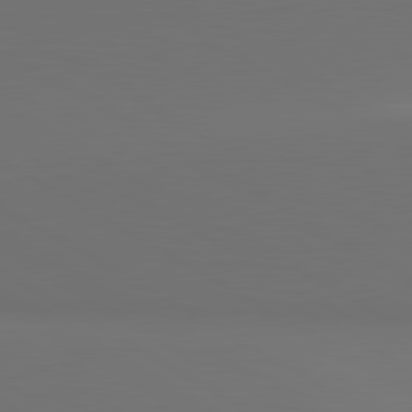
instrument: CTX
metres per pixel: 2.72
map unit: lApd
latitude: 81.4048
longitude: 152.4629
